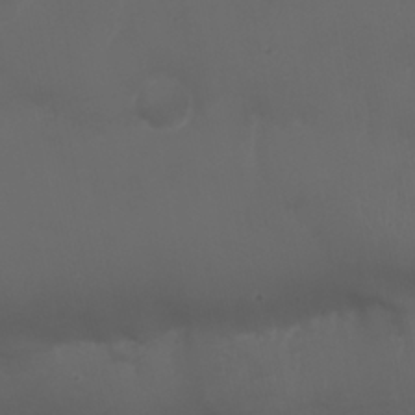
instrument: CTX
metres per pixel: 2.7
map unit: Nhu
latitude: 22.5168
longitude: -64.7435
